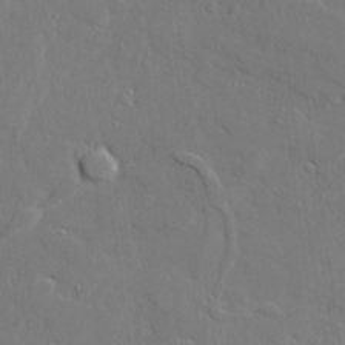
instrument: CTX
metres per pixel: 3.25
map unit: Ave
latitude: 22.8380
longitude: -129.6883
